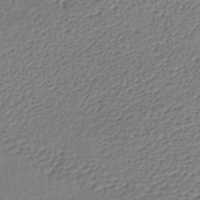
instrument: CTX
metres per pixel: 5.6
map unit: lHb
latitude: -35.1998
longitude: 60.2362
